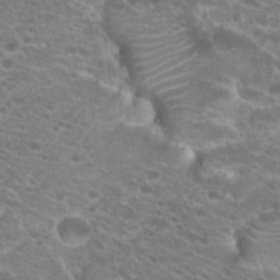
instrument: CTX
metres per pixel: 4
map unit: Hto
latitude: 21.1592
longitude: -39.7072
